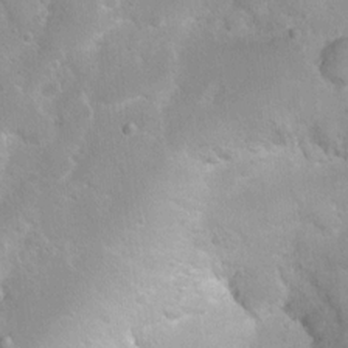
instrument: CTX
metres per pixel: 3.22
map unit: Ht
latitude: 3.8016
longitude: -27.2537
